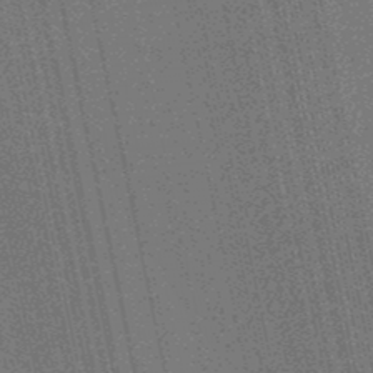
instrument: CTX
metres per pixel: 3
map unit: lHb
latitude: -47.8800
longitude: 75.2943
